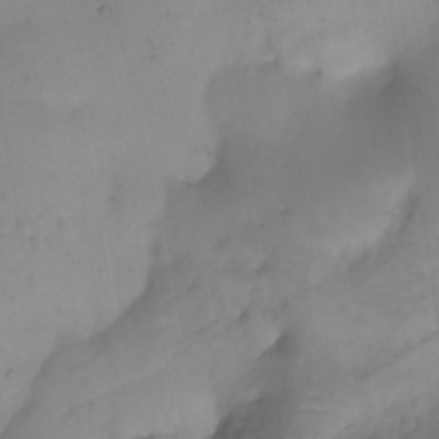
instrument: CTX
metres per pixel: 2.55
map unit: Nhu
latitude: -4.3495
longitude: -84.6869
